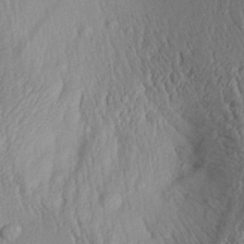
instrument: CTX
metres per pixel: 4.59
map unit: Aa
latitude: 30.1578
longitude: -133.6883
